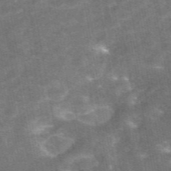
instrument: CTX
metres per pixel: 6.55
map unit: eAb
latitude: 47.2348
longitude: 120.7652
